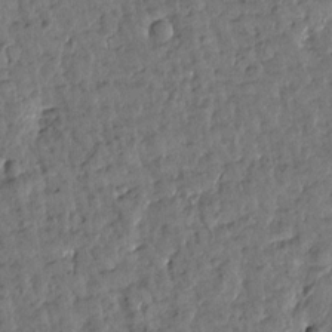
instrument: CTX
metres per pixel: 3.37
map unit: Htu
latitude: 0.3278
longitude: -179.5183
